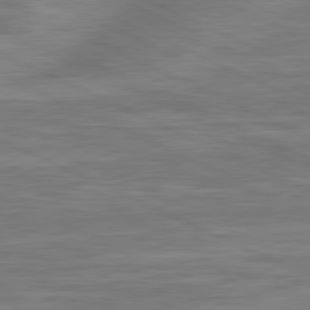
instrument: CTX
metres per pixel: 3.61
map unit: lApd
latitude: 81.1592
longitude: -175.3860
